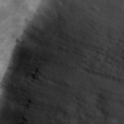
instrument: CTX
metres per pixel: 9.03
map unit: Hve
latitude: 33.2159
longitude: 151.1998
